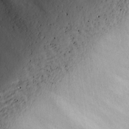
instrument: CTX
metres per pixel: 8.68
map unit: lAvf
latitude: 26.6302
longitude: -111.1403
